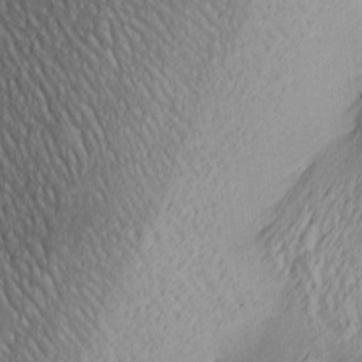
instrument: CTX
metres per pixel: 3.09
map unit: lAa
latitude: 4.7057
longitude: -117.6694
